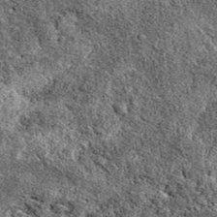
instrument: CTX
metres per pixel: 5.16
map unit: eAb
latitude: 38.7813
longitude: 111.0298
